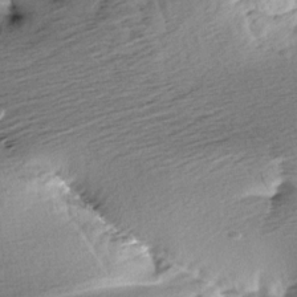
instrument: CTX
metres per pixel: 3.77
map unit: Aa
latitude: 6.4223
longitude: -137.2915
